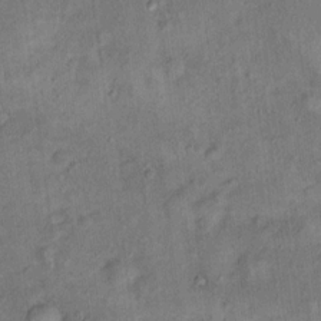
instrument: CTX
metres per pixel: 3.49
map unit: Hto
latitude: 15.7450
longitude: -42.0444
